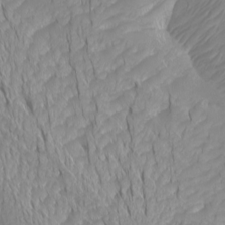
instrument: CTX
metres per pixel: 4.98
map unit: Htu
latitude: -4.2739
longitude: -72.6680
